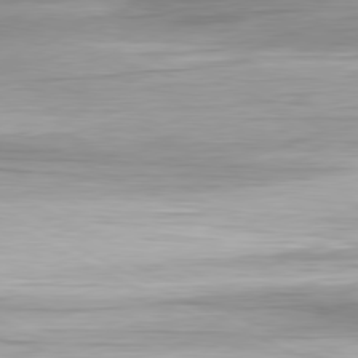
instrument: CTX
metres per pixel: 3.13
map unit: Ap
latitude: -81.5210
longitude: -67.5182
